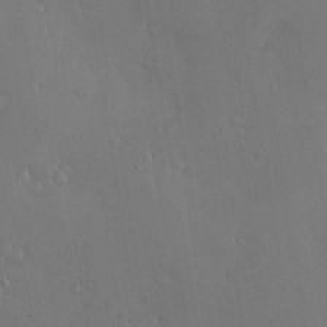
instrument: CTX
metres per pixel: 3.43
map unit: Nve
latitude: -7.6533
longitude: 173.8800
